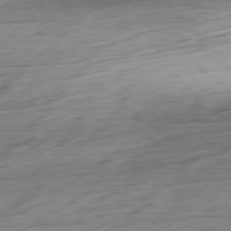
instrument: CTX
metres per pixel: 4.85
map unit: Ap
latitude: -78.5195
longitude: -71.5749
